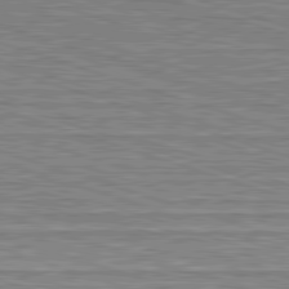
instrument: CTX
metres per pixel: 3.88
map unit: Hpe
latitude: -82.8597
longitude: 9.6155
